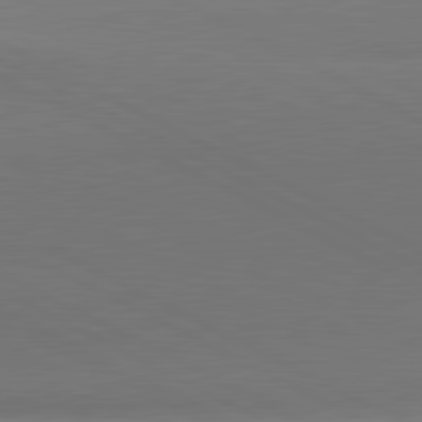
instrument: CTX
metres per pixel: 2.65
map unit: lApd
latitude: 81.3671
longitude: 146.4818
